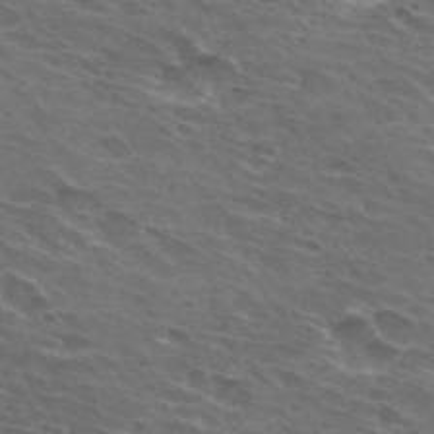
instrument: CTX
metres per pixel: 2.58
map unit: Hto
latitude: 32.7435
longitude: -44.0444
